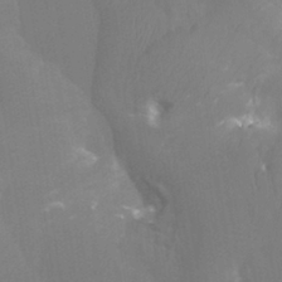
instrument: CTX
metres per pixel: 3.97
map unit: Ht
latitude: -3.9745
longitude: -26.7435
